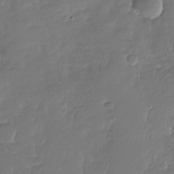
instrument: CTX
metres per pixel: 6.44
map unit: Nhu
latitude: -29.4266
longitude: -61.3859
